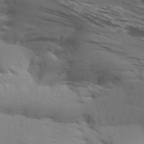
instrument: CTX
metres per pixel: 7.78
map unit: Aa
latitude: 9.1970
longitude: -140.9135
